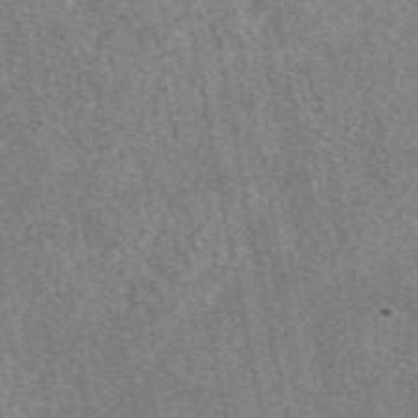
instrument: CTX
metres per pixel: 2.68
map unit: eAb
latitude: 48.0444
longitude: 111.7477
